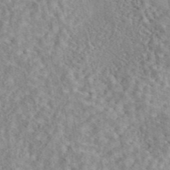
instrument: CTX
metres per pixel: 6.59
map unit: eAb
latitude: 44.4790
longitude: 117.1431
